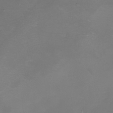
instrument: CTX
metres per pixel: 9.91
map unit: eHh
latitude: -6.1228
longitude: -78.6113
